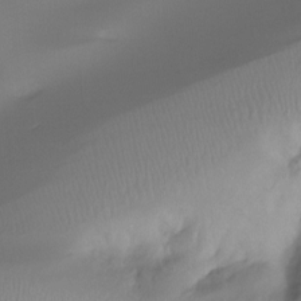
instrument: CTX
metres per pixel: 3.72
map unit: Htu
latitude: -15.4077
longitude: -46.6680
